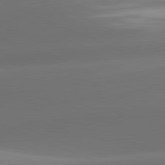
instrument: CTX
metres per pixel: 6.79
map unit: lApd
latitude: 81.7072
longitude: -160.9702
